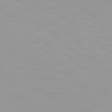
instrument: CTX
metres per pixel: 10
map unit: Hpe
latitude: 77.6694
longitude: -140.4978
